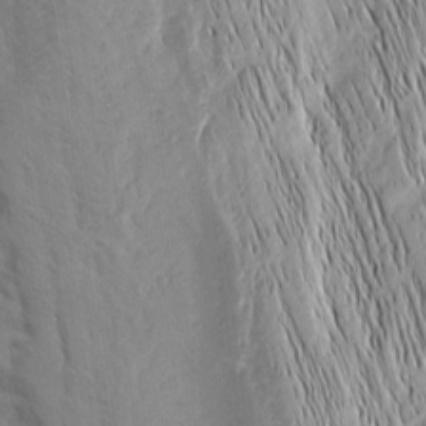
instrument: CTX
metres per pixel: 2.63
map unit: Nhu
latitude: -5.0486
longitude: -152.2712
